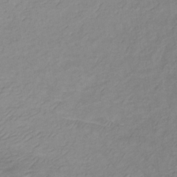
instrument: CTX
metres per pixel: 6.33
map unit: lHb
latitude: -34.5763
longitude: 72.2739
